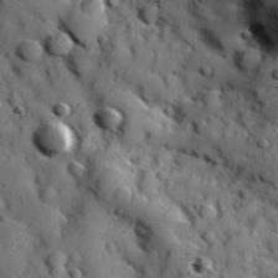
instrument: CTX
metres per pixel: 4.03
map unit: Hve
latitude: 24.5923
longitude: 146.9353
